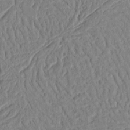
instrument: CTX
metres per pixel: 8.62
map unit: Ht
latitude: 12.6302
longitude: -75.1025
